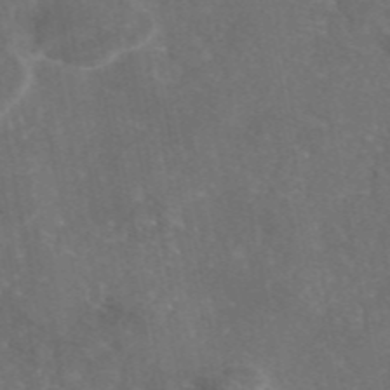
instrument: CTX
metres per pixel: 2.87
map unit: eAb
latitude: 46.4790
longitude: 115.0486
